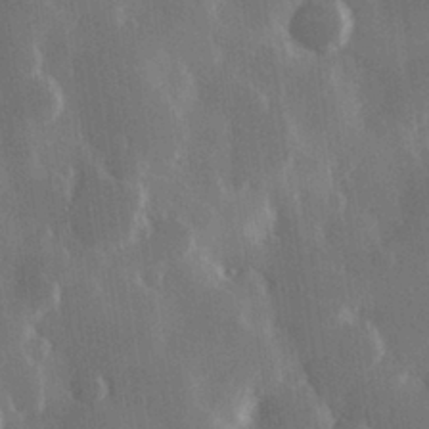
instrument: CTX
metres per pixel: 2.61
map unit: Hve
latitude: 28.0633
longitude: 149.1809
